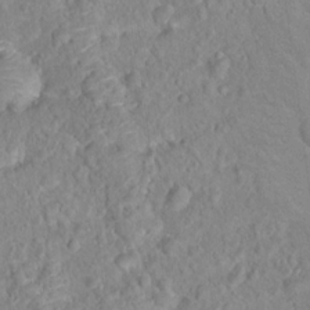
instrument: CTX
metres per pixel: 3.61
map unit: Hto
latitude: 16.4223
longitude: -41.1592
